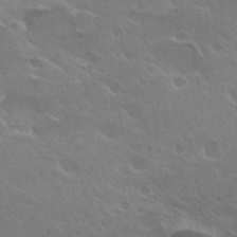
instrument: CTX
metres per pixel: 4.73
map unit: Hto
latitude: 26.5357
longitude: -36.5357
